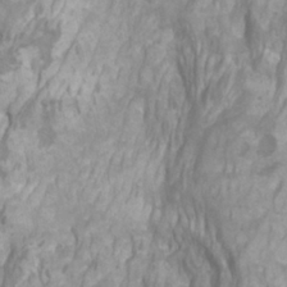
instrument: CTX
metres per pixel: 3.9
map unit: Htu
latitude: -7.3887
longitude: -48.5924
